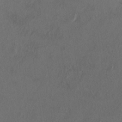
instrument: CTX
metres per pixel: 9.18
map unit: Ht
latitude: 11.0081
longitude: -32.0444
